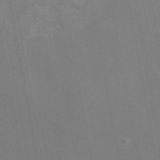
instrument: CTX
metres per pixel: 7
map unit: eAb
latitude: 47.1970
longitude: 116.8596
